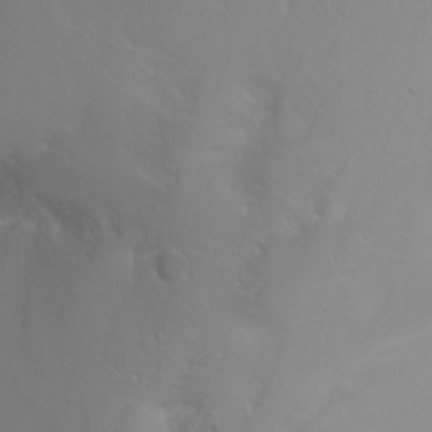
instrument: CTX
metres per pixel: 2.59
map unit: Nhu
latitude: -6.8030
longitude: -84.1011
